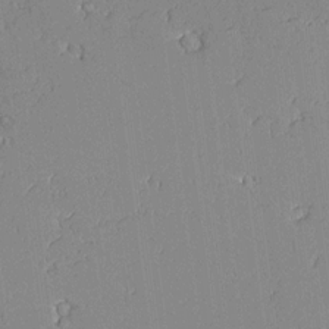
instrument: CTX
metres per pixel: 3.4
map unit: Aa
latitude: 11.4804
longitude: -127.6694
